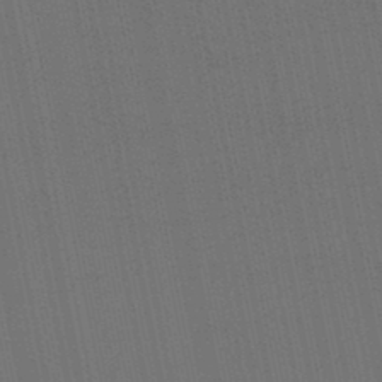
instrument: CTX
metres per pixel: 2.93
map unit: lHb
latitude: -46.2928
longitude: 77.9745
